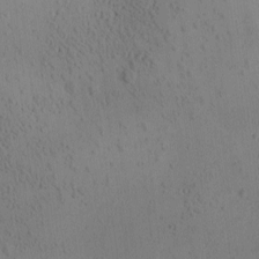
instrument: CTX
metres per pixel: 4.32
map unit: Ave
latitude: -9.6533
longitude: -121.9717
